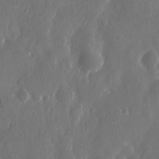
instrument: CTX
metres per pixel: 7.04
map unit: eHh
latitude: 13.2726
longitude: -72.1767
